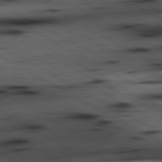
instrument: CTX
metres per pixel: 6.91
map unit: lApd
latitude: 80.6301
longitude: 157.5588
